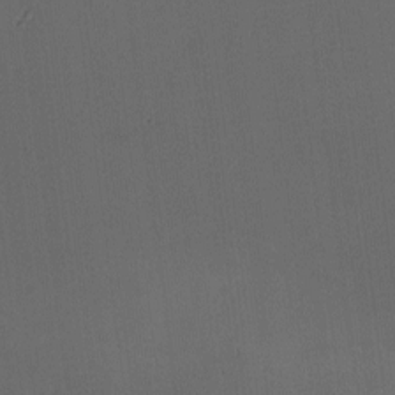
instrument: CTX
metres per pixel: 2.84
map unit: Nhu
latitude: 0.0633
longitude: -79.1403
